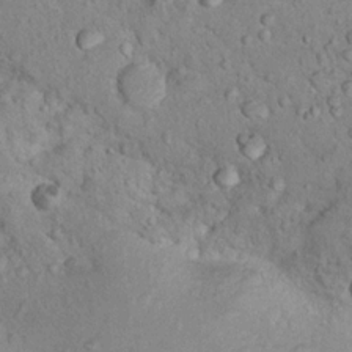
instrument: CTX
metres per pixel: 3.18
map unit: Nhu
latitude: 14.2901
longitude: -28.5357
